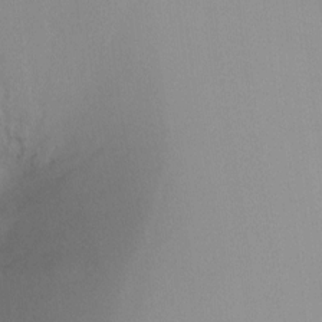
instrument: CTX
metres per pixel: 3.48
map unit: Ht
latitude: -9.1242
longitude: -37.4238
